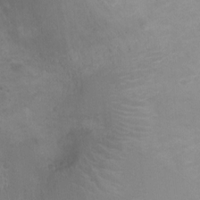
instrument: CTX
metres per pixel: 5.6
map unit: Ht
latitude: -5.2754
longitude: -19.1403
